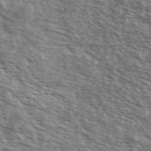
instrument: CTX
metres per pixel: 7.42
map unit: Ave
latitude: 38.9136
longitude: -109.5938
